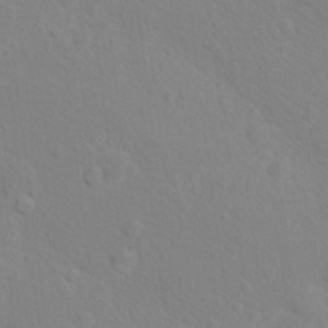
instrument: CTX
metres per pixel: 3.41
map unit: Nhu
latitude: 17.1214
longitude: -33.7072
